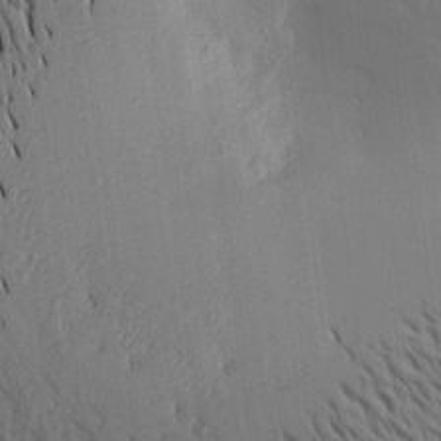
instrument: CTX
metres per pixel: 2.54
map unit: Aa
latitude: 15.7828
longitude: -147.7639
